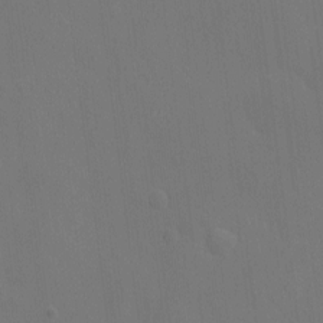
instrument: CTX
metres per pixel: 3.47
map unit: eHh
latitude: -8.0661
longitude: -69.1214
